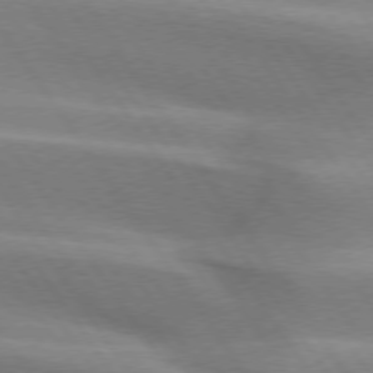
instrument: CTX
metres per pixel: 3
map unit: lApd
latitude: 74.8191
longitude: -63.7639
